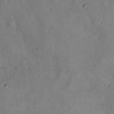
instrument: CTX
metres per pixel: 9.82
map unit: eHh
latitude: 20.7435
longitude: -60.2333
